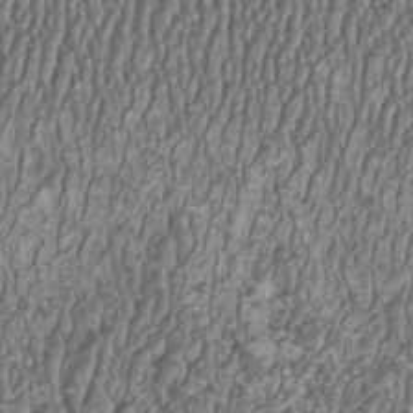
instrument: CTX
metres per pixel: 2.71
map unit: HNhu
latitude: 0.9324
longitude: 0.4251
